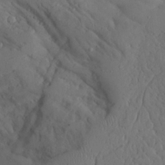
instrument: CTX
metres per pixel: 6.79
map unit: Aa
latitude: 23.9150
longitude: -132.2334
